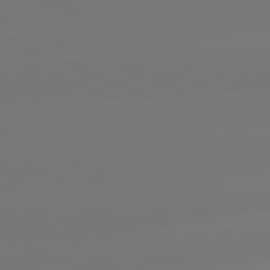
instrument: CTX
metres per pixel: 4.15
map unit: lApd
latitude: 81.7072
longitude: -149.5938
